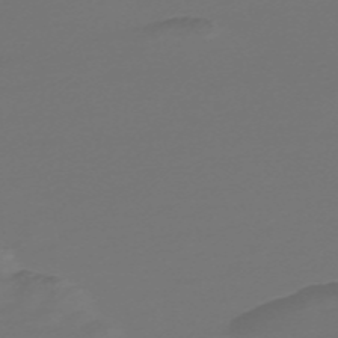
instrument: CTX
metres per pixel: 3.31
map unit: Nve
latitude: -58.5384
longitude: 66.3873
